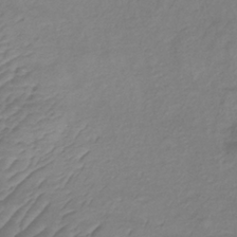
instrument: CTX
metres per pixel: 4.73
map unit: lHb
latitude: -34.5007
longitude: 71.4266
